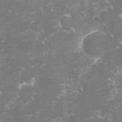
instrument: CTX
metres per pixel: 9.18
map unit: lHvf
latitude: -15.7289
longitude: -100.8380
